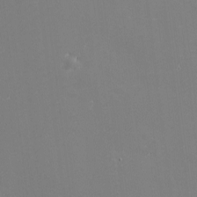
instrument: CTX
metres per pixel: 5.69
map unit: eHh
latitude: -2.1605
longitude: -80.7624
